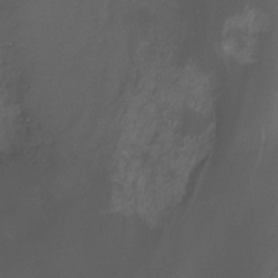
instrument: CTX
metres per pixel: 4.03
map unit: Ht
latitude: -7.3131
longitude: -30.2334
